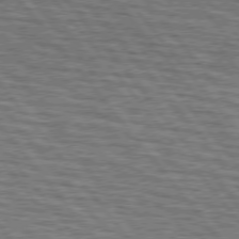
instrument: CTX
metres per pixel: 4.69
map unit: lApd
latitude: 75.8205
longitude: -76.0444
